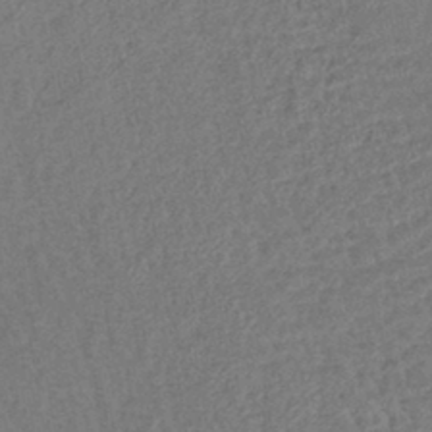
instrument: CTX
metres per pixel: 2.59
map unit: lHb
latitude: -40.8975
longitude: 69.0864
